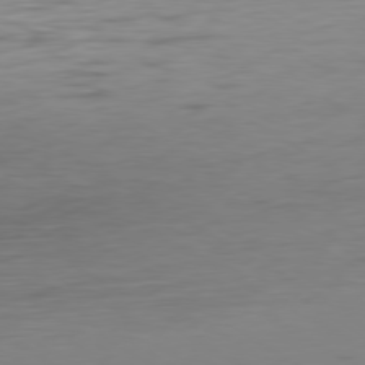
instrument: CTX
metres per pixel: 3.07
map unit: Ap
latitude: -79.7666
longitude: -63.6316
